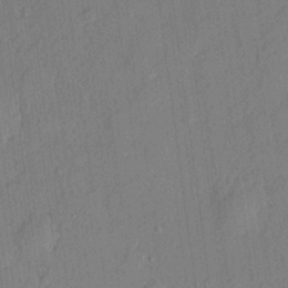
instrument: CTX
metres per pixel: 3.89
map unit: lHvf
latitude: 21.5560
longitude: 144.2928
